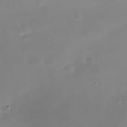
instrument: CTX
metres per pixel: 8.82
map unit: Nhe
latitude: -38.5385
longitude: -118.2333
